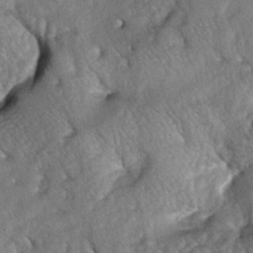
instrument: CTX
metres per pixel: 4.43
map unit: lAa
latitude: -5.6910
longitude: -126.1767
